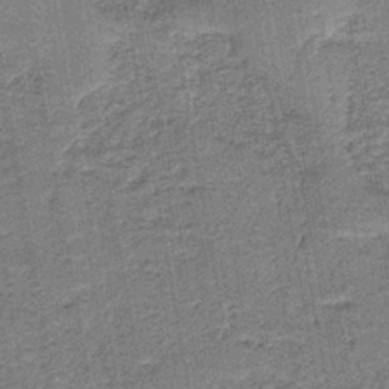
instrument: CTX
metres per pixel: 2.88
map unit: eAb
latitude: -39.2754
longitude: 52.7841
